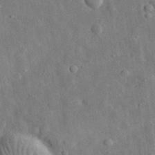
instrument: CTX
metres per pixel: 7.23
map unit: eHh
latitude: 32.7435
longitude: -77.7071
